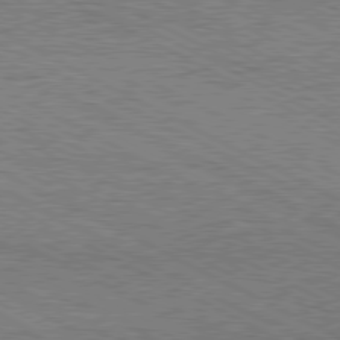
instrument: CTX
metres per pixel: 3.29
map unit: Hpe
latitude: -81.2187
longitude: 20.8597
